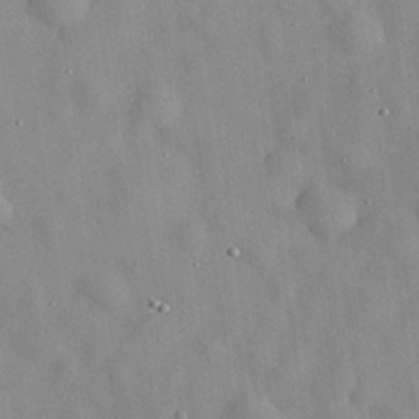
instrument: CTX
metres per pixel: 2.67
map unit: eHh
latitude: 29.3670
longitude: -74.3845
